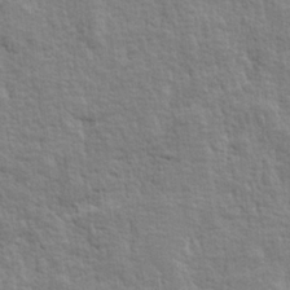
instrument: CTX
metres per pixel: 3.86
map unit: lHvf
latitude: 25.0269
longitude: 143.8044
